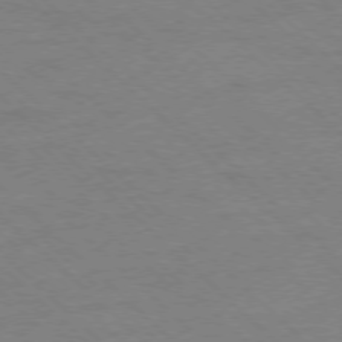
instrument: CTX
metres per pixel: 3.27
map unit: Ap
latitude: -78.0472
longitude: -85.3860
